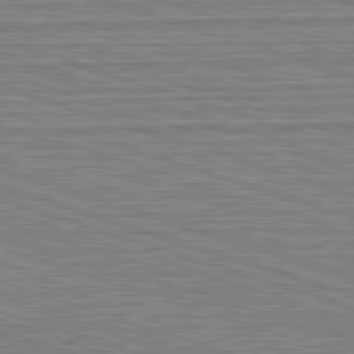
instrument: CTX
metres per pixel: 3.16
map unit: Hpe
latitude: -82.8030
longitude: 9.7478
